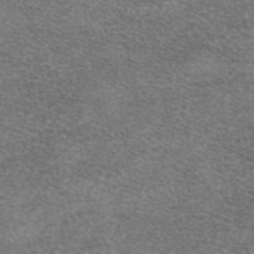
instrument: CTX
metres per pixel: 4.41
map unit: eAb
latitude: 45.1403
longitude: 103.5399
